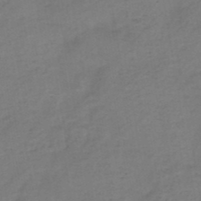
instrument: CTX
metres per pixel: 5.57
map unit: HNb
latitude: -47.6344
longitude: -38.8002
